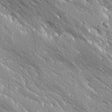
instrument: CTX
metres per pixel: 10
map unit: Ave
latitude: 19.2915
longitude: -137.5938
